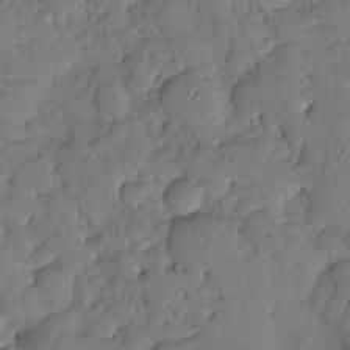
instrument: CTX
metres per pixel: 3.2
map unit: HNhu
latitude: -25.0297
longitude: 49.4455
